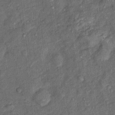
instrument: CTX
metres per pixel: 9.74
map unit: Ht
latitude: 11.0081
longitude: -39.9906
